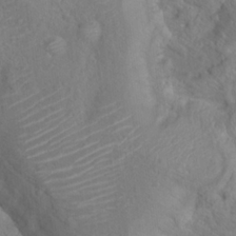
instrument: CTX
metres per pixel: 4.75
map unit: Hto
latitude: 18.5545
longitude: -39.4237
